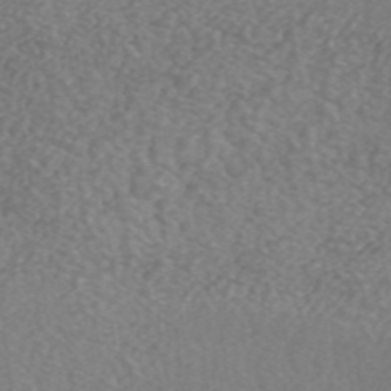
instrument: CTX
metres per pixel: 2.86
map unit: ANa
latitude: 43.7828
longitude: 26.2928
